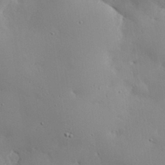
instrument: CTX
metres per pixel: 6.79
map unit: eHh
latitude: 28.9513
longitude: -82.4978
